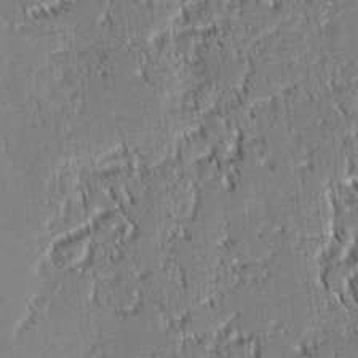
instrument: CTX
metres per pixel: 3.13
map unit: lAvf
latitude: 2.9702
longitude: -106.9325
